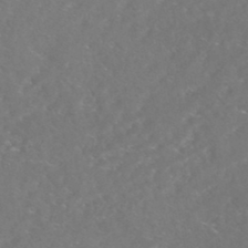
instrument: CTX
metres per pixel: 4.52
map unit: HNhu
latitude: -45.8989
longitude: 100.7274
